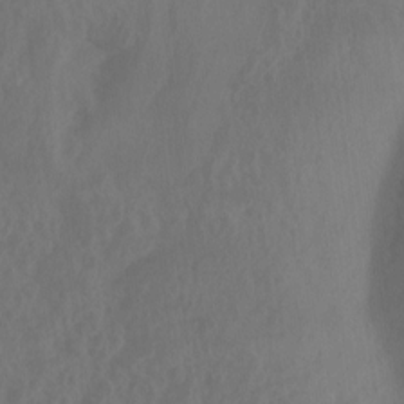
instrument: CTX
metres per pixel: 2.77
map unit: Nhu
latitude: -12.4818
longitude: -62.3656
